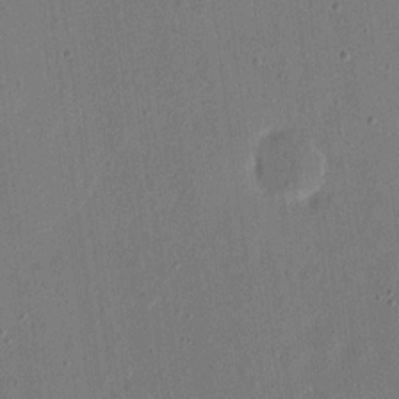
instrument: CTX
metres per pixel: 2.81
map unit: eHh
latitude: 16.2900
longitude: -70.3845
